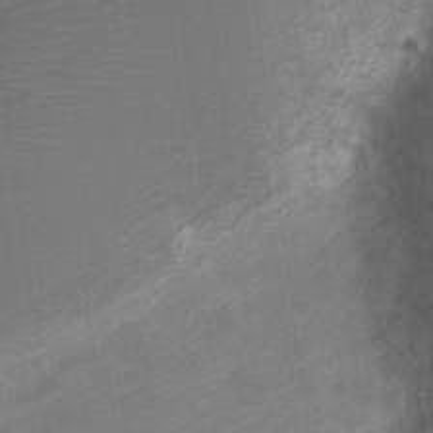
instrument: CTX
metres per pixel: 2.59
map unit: Nve
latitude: -20.4251
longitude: 107.9556
